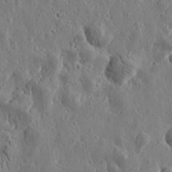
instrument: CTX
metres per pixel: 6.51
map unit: Htu
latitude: -0.0283
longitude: -178.0633
